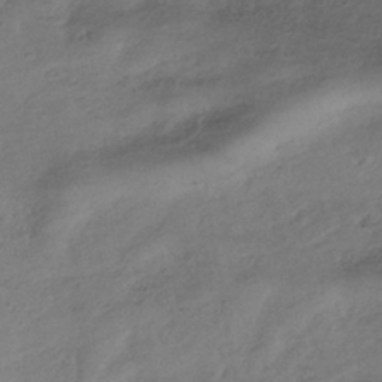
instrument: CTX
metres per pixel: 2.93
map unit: HNhu
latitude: -40.5574
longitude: 99.2376
